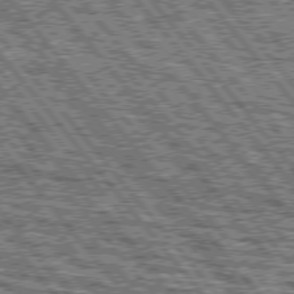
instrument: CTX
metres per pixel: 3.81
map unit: lApd
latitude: 76.0444
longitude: -75.9906
